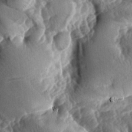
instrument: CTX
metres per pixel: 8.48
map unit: lAa
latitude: -7.8800
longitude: -126.8380
